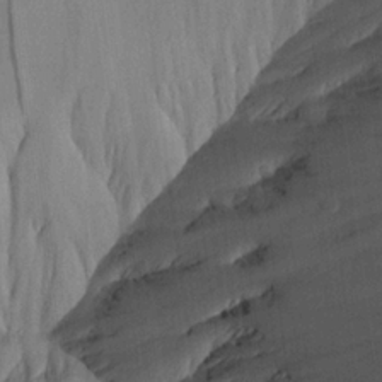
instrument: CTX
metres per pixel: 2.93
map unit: Aa
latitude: 21.3104
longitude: -143.1592
